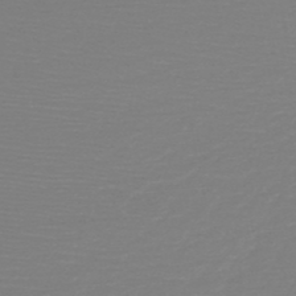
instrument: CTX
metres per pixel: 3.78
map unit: HNb
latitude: -49.1620
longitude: -42.8947
